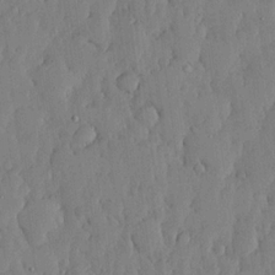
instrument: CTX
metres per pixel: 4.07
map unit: lHvf
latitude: 18.4601
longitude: -116.1011
